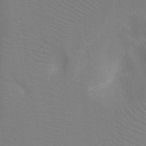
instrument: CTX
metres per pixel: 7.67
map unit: Ht
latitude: -8.2739
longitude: -28.6112
